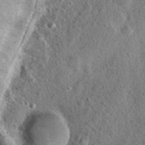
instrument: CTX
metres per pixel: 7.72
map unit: Hto
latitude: 15.1026
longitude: -35.3670
